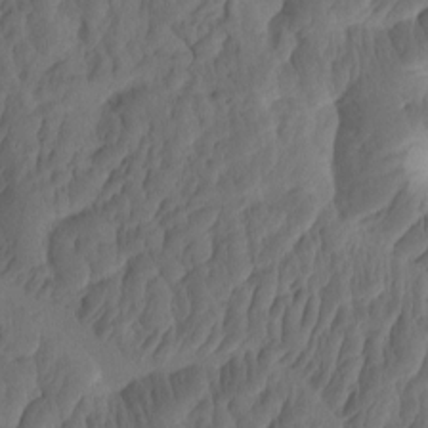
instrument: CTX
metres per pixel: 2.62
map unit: eHh
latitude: -1.6344
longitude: 15.1998
